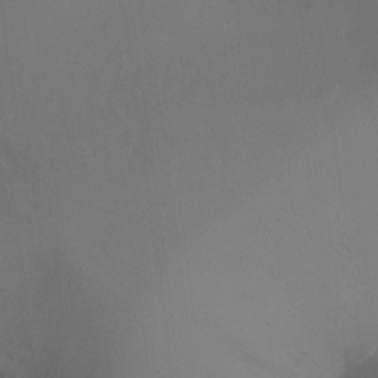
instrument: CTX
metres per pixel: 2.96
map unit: Ht
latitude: -16.7652
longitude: -42.9325
